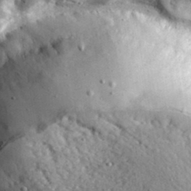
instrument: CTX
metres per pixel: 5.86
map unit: lHvf
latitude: 35.1025
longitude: -88.2712
